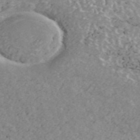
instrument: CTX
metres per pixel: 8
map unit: ANa
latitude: 43.5560
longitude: 28.8219
